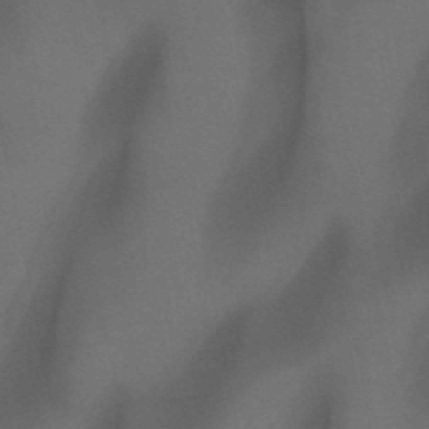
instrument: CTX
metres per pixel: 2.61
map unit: HNb
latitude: -45.4832
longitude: 56.5951
